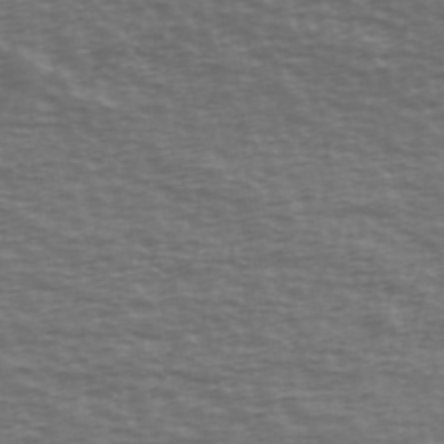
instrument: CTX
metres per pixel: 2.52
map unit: Ave
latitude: 39.3104
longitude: -113.8772
